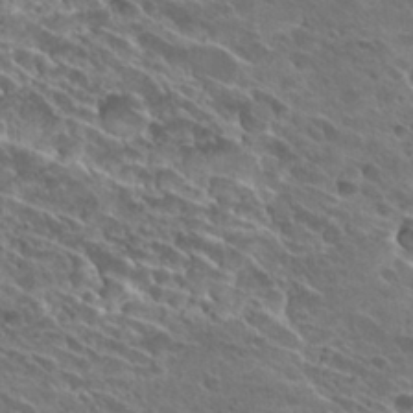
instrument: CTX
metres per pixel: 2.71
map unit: Hto
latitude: 27.4049
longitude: -42.0633
